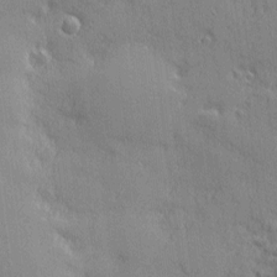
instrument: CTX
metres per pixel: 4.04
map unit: Nhu
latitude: 2.5357
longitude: -75.2726
